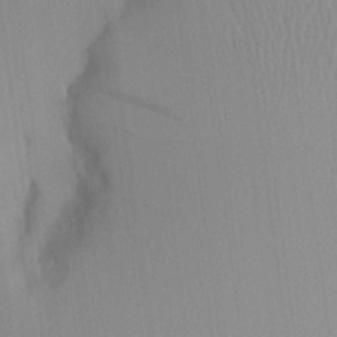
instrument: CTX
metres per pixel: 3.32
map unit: Aa
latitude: 24.3467
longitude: -136.1011
